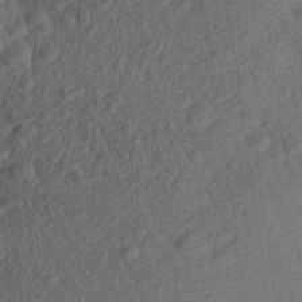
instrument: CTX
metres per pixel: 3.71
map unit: Aa
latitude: 27.2726
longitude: -143.6694
